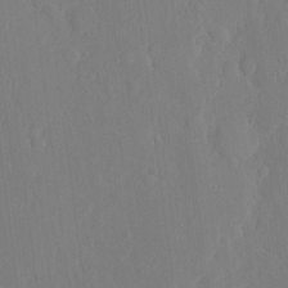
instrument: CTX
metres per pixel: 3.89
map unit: eHh
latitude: 5.4993
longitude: -72.8191
